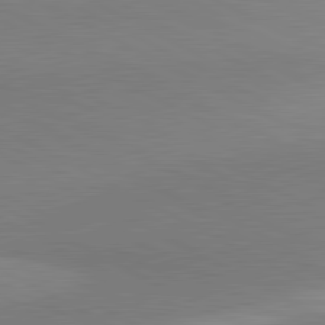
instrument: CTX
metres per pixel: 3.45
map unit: lApd
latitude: 81.2915
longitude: 158.6140
